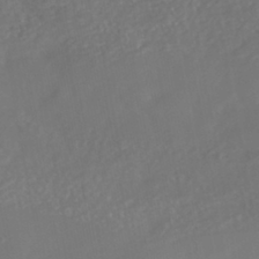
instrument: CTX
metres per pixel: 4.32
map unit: Nhe
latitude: -40.5574
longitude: -110.2712
